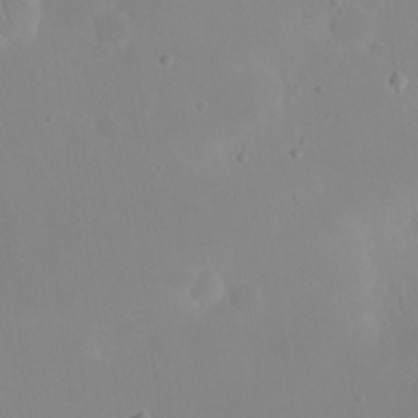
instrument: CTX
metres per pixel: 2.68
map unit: eHh
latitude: 23.9906
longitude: -66.1388
